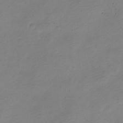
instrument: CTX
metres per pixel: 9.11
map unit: Nve
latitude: -22.5574
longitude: 105.8044
